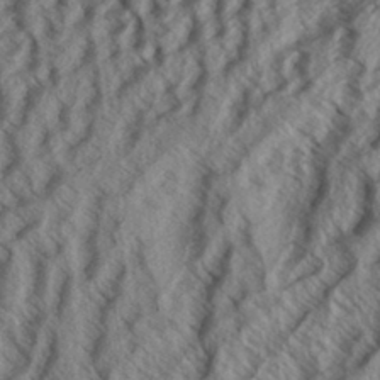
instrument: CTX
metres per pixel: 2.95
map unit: Aa
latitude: 33.9150
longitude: -139.5371
